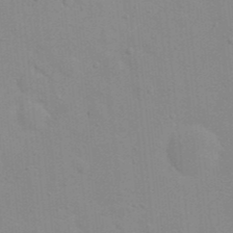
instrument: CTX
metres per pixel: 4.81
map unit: eHh
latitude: 21.0837
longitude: -64.0444
